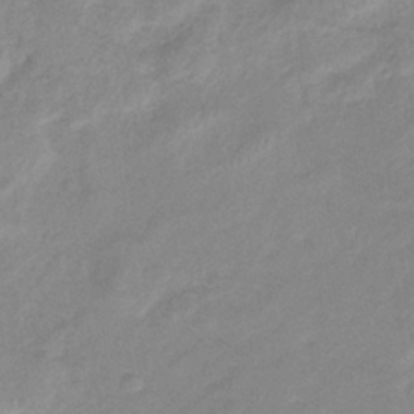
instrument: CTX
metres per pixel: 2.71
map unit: eHb
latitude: -36.7085
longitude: 75.3321
